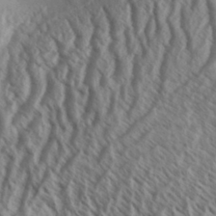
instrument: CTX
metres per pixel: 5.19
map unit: Aa
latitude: 33.9339
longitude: -138.6113
